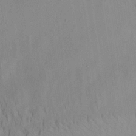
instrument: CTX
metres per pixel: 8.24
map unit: Aa
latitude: 22.4034
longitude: -141.5938
